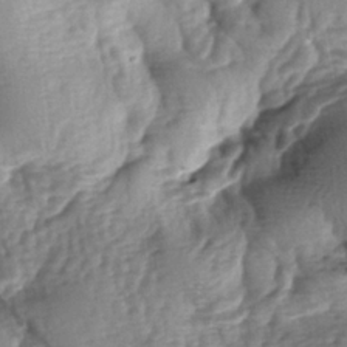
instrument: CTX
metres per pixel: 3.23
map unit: lAa
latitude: -6.8408
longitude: -126.2712
